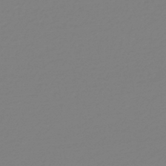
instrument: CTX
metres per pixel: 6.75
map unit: lHb
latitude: -45.5399
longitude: 70.7841
